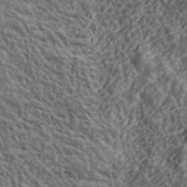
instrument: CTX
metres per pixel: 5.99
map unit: lHvf
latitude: 39.9717
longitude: -88.8569
